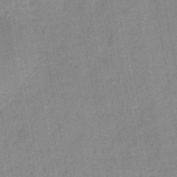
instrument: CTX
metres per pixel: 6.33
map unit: eHb
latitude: -45.8611
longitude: 85.6532
